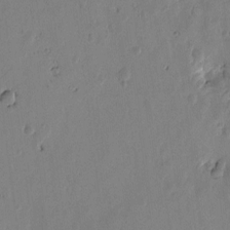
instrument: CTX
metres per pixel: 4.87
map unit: Htu
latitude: -1.7289
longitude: -177.3481
